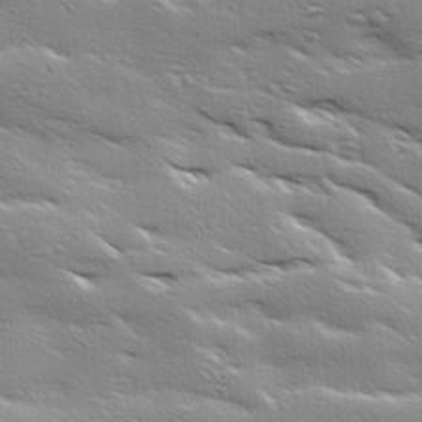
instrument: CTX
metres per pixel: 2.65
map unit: Ave
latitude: 18.5734
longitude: -137.0081
